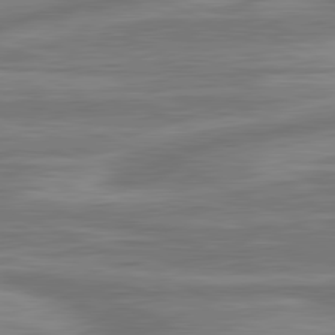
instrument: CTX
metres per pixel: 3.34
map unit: lApd
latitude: 81.3104
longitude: -175.6316
